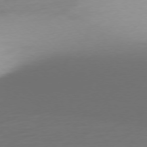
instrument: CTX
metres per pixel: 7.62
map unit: Ap
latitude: -77.2565
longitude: -68.3656
